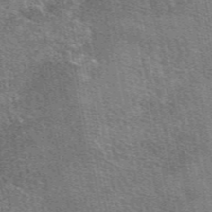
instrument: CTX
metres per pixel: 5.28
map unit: eAb
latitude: 48.8569
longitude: 116.4251
